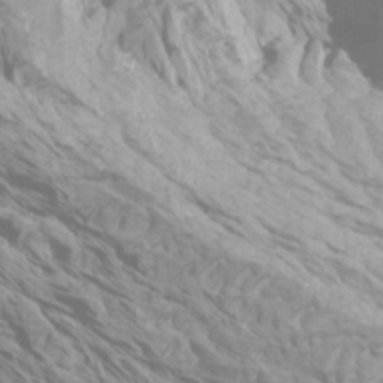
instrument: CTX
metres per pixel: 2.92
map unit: Htu
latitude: -4.3873
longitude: -73.4427
